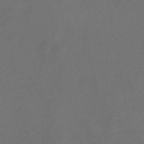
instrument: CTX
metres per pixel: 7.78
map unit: eHb
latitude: -39.5966
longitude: 76.8975
